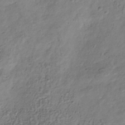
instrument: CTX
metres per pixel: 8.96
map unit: Hve
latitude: -34.1039
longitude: 89.2754
